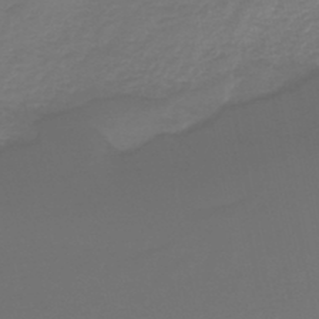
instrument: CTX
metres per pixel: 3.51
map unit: lHb
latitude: -42.6518
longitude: 63.5777
